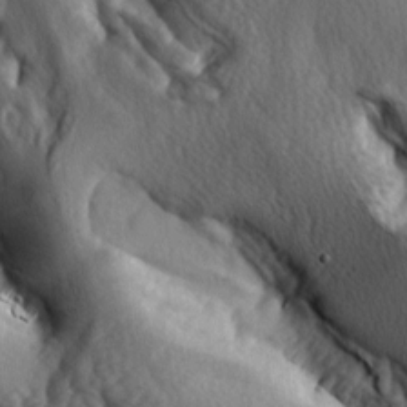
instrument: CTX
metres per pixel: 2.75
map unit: lAa
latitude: -5.0675
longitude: -124.4979
